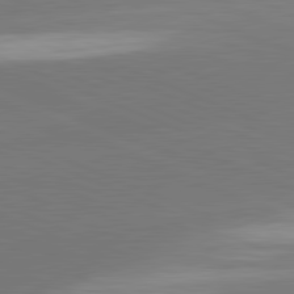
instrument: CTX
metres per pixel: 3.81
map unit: lApd
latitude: 81.8583
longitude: -155.6127
